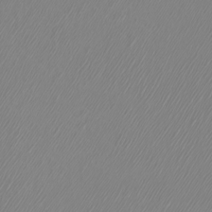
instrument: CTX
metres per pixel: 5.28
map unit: Htu
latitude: -5.0297
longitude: -72.5357
